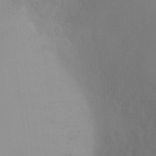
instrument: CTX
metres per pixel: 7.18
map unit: Ht
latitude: -8.2928
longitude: -32.0633
